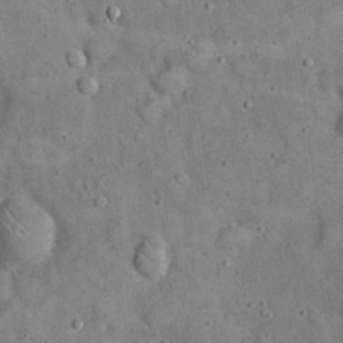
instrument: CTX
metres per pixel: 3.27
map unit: eHh
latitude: 19.8961
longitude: -61.0836
